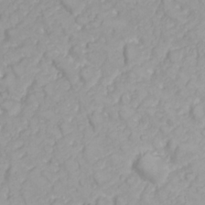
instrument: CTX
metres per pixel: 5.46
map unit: Nhu
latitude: 23.2915
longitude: -60.1389
